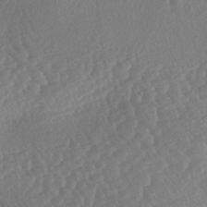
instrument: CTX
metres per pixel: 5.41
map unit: lAa
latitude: -3.4643
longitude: -127.3671
